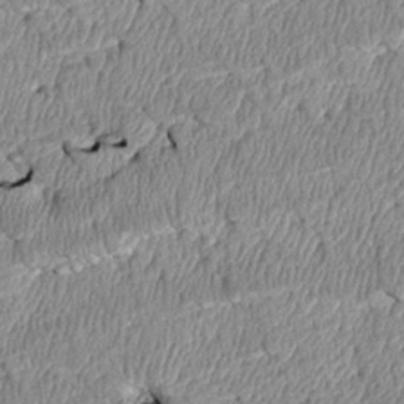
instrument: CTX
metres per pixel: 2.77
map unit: Htu
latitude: 3.4804
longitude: 150.3306
